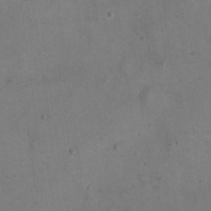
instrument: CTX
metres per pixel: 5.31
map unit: eHh
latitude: 21.7450
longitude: -60.1389
